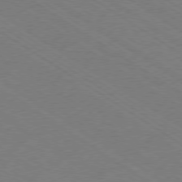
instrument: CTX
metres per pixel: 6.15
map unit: Ap
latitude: -79.4265
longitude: -52.7246
